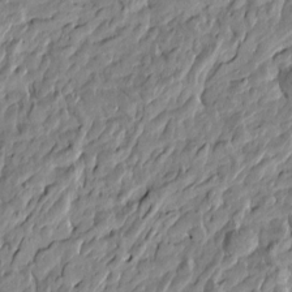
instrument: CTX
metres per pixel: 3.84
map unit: Htu
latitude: -5.2565
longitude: 178.0850
